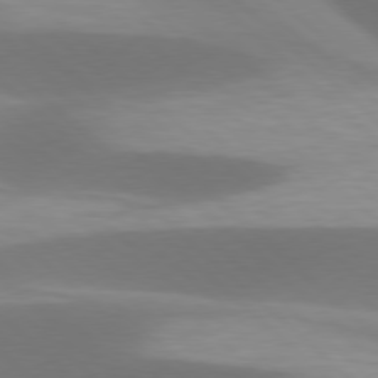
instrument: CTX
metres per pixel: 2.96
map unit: lApd
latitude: 77.9150
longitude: -50.5167
